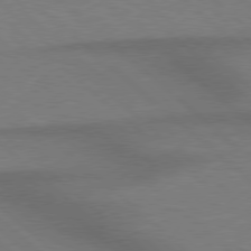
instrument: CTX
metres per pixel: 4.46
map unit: Hpe
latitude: 77.9528
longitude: -157.5182
